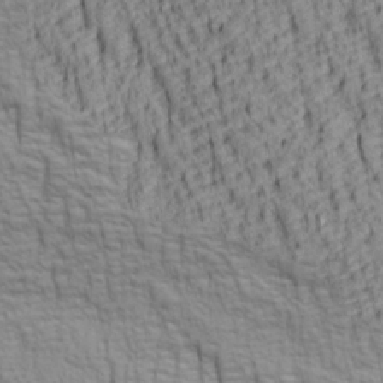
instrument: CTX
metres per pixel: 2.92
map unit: lAa
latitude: 7.2159
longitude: -115.6315
